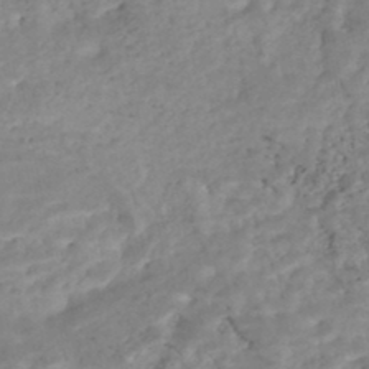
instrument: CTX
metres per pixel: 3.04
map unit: Nhe
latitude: -48.2173
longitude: -173.3103
